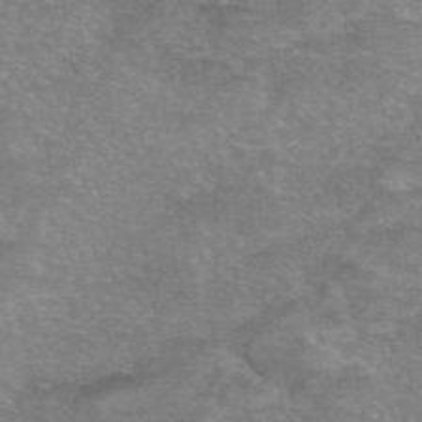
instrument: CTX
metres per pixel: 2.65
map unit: eAb
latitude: 46.3279
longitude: 102.8408
